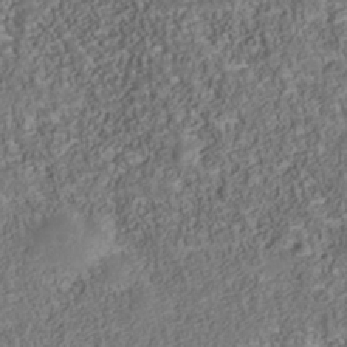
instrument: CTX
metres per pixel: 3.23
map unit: Nhu
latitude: -39.8989
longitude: -85.3293
